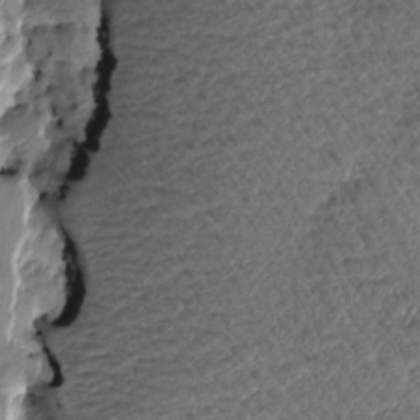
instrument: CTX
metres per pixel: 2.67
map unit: Htu
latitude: -6.4440
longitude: 177.0864
